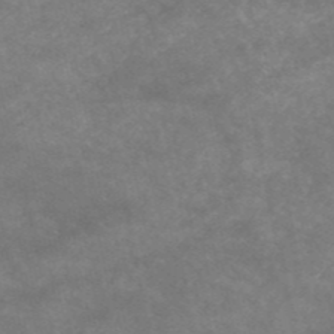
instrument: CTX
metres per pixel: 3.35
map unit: HNb
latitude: -52.9919
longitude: -41.8205
